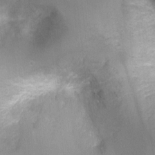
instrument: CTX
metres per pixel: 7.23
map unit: Ht
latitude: -3.4454
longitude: -28.4601
